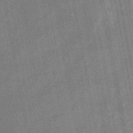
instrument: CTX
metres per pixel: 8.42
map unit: HNb
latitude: -45.1242
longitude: -36.6869
